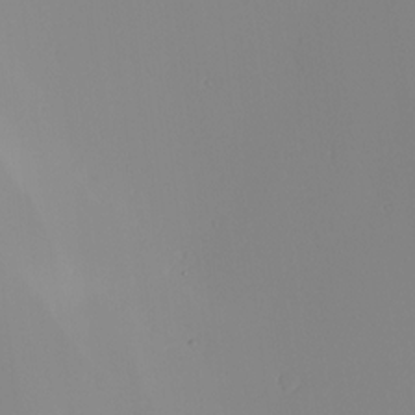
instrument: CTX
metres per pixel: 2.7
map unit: Nhu
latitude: -6.2928
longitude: -94.8002
